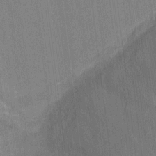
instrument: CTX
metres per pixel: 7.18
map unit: Ht
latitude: -2.5762
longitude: -28.1389
